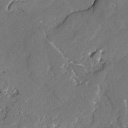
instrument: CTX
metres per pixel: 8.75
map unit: lAvf
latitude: -2.4251
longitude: -107.5371
